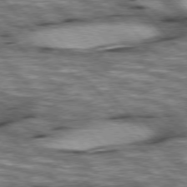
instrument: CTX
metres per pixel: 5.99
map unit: lApd
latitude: 76.3278
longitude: -49.8016
